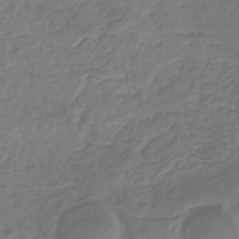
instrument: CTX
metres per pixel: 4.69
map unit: eHb
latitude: -31.8611
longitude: 73.4265
